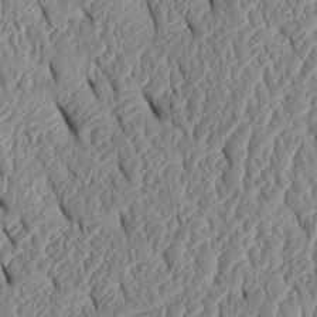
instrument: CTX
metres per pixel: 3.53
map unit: Htu
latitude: 1.9150
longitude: 149.5210
